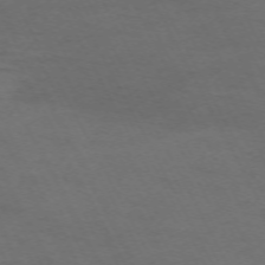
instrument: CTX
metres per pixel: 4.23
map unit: Hpe
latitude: -70.9353
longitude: 15.6344
